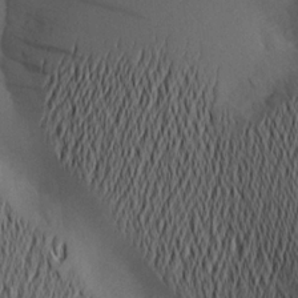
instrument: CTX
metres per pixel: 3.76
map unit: Aa
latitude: 20.3090
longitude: -145.6694
